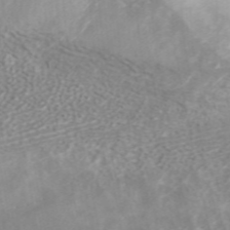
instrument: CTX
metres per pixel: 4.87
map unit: ANa
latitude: 40.1388
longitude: 34.7274
